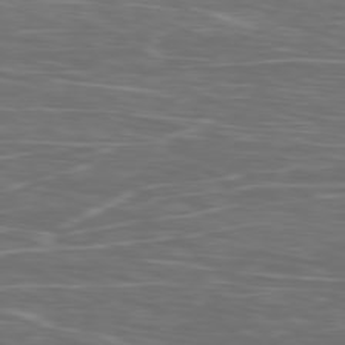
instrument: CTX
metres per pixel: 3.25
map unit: Ap
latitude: -79.7855
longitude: -73.3671
